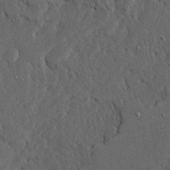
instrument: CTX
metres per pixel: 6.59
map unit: Ave
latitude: 23.4426
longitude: -131.0270
